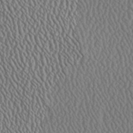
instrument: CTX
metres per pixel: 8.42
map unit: Ave
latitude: 23.9906
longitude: -135.5182
